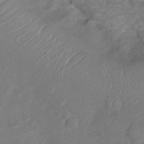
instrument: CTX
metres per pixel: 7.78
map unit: Nve
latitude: -19.8989
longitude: 103.3888
